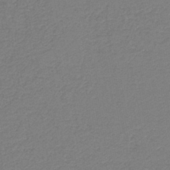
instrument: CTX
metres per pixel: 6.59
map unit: HNb
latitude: -42.3873
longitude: 49.4644
